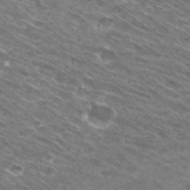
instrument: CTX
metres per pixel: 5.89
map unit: Hto
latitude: 30.6869
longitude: -46.2145
